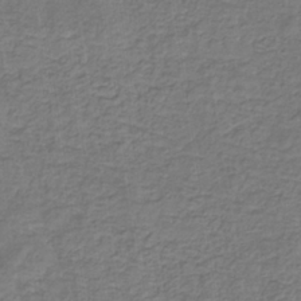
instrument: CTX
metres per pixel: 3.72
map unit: eHb
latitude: -32.5952
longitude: 73.0675
